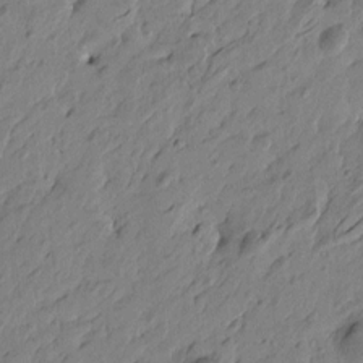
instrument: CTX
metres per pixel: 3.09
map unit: Htu
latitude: -5.5966
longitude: -179.7261
